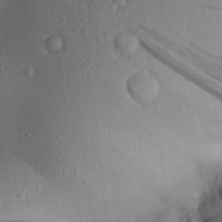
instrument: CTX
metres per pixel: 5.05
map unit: Aa
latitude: 26.9703
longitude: -135.0080
